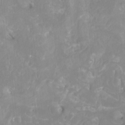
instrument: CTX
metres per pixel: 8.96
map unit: Htu
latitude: -12.4062
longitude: -70.5546
